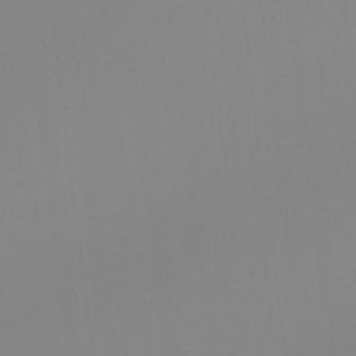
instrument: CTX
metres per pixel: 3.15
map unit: Hto
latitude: -8.0094
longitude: -48.1200
